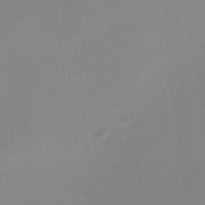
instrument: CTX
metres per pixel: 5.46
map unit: HNb
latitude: -34.3306
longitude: 57.7666
